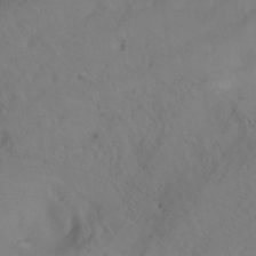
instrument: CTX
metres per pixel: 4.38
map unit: Htu
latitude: -6.1039
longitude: -68.8569
